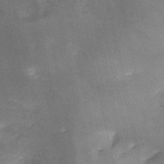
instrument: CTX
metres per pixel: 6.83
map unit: HNb
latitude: -52.2361
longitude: -38.8191
